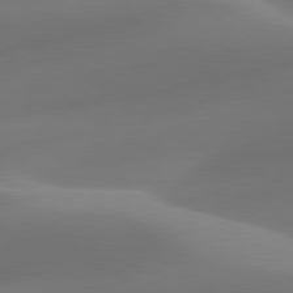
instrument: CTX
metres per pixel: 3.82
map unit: lApd
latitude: 79.8961
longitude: -92.1955
